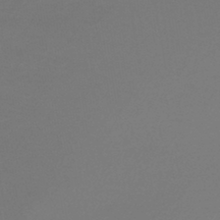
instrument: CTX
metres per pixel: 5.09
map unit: lHb
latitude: -45.0675
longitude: 78.5573
